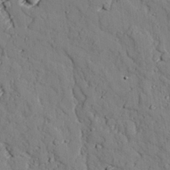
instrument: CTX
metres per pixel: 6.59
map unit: lAvf
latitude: 25.9717
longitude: -110.3467
